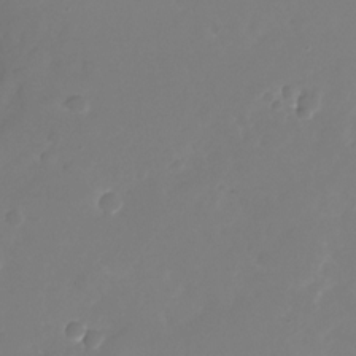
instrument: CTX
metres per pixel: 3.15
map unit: Nhu
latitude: -26.3117
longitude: -72.6302
